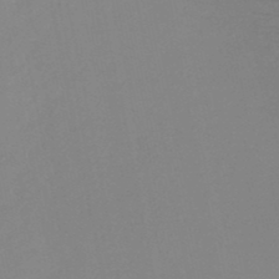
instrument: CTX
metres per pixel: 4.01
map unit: HNb
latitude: -48.0661
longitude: -44.7246
